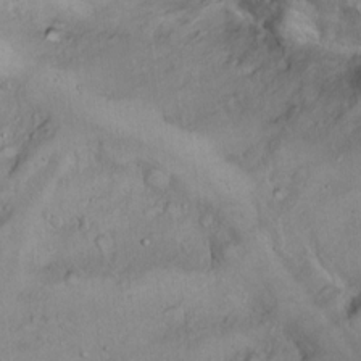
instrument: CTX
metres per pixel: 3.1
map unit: Hto
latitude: 12.7435
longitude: -56.4223
